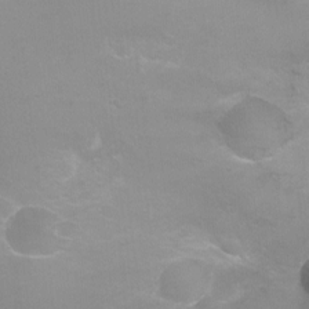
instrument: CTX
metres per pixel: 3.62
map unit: Ht
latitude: -2.7841
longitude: -25.3103
